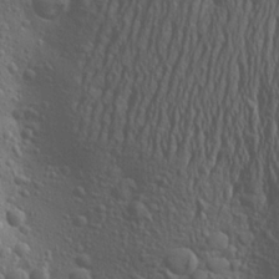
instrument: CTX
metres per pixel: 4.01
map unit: Aa
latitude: 23.4993
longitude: -146.9136
